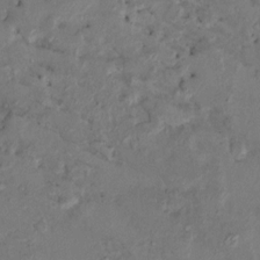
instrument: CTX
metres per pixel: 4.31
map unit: HNhu
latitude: 6.7624
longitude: -0.1200
